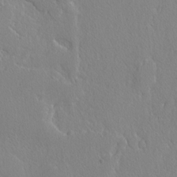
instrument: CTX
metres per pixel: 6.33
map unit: lAvf
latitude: -4.2361
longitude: -108.5545
